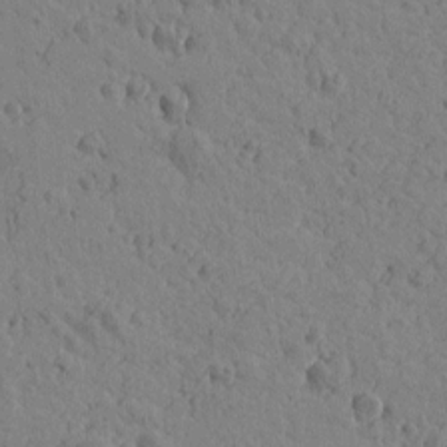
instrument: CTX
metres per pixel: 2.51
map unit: Htu
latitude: -0.6897
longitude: -175.5371
